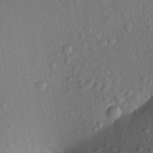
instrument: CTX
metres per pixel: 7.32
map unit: Aa
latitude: 22.6679
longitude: -147.4994
